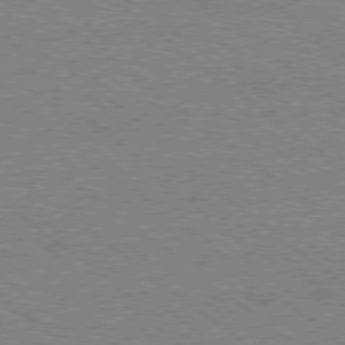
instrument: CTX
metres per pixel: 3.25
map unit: Ap
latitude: -79.1242
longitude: -83.8772
